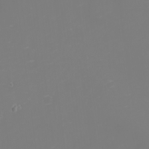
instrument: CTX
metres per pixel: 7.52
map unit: eHh
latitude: -1.2187
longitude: -79.5749
